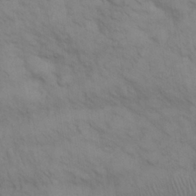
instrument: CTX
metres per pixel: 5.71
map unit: eHh
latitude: 29.8583
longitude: -69.8206
